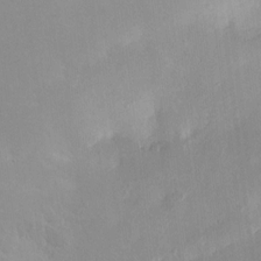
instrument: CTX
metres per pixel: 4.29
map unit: HNhu
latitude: 8.0444
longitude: -3.9339
